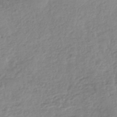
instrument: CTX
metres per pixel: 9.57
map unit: HNhu
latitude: -44.3873
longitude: 96.9731
